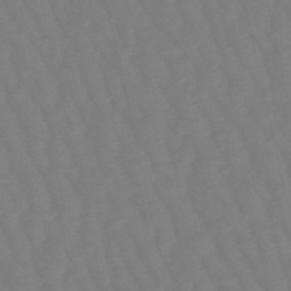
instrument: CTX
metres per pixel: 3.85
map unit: eHb
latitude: -50.0283
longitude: 76.4818
